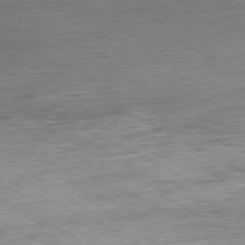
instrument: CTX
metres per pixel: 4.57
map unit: Ap
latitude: -80.6519
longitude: -80.1200
